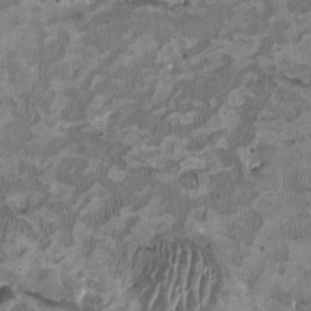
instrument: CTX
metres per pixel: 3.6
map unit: HNhu
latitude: 2.6868
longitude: -3.7260
